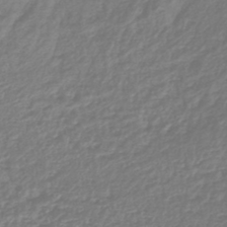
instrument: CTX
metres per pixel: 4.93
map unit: lHb
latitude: -42.7463
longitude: 75.5966
